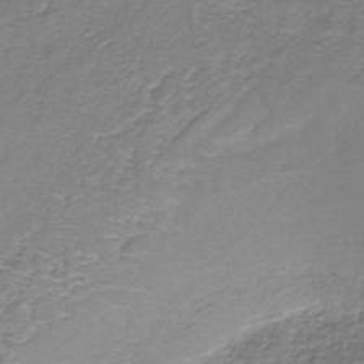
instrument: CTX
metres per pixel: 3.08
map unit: HNb
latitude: -37.1620
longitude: 50.9920
